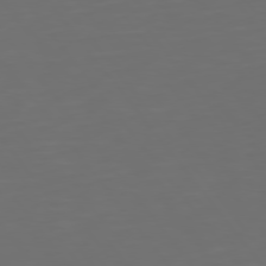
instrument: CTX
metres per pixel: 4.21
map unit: Hpe
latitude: 74.8002
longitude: -125.3103
